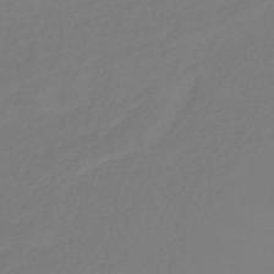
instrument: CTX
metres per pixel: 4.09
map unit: lHb
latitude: -47.2187
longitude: 65.4266
